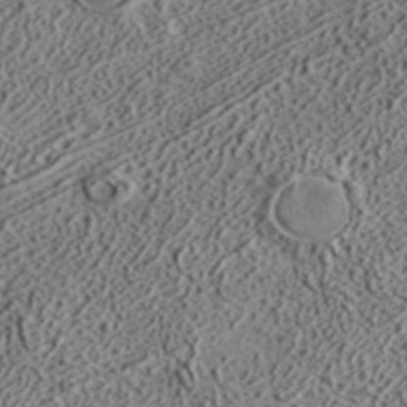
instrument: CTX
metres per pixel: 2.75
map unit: ANa
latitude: 39.3671
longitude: 18.0472
